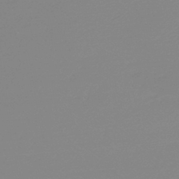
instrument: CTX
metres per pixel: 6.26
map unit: HNb
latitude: -44.8030
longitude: -44.3467
